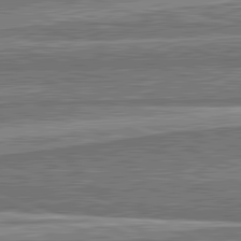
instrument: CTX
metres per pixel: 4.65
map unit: lApd
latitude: 82.1388
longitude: 167.0864
